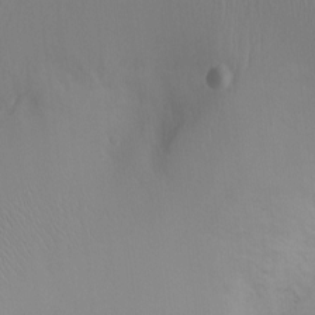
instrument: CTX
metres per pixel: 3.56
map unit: Ht
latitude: -1.6344
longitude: -16.1578
